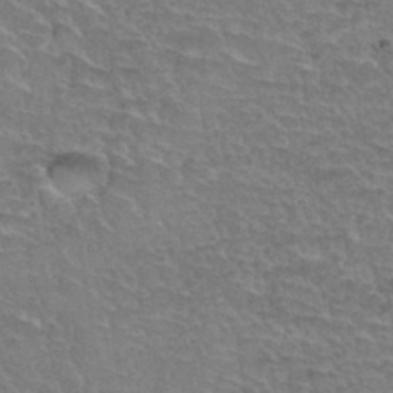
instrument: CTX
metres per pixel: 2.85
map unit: Hto
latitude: 35.4426
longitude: -45.4615
